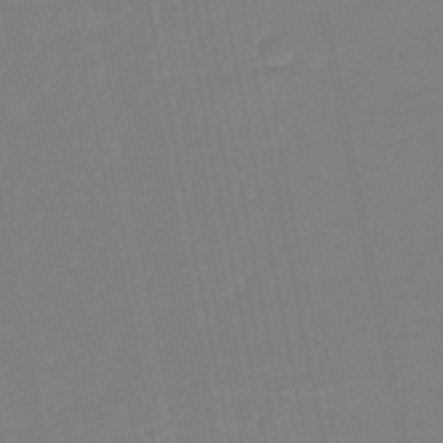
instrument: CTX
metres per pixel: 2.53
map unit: eHb
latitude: -45.1053
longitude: 87.7100
